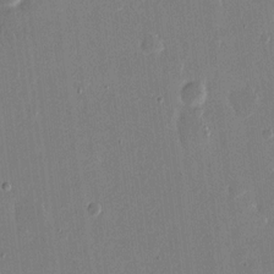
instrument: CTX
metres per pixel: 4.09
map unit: eHh
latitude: 14.7625
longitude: -69.9150
